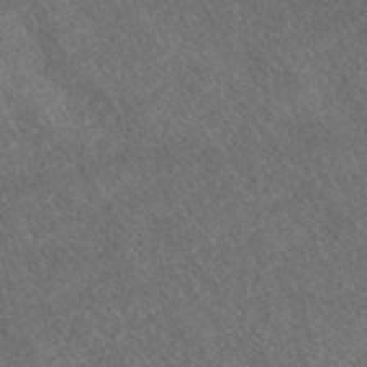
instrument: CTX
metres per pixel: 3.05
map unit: ANa
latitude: 43.3293
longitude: 27.8044
